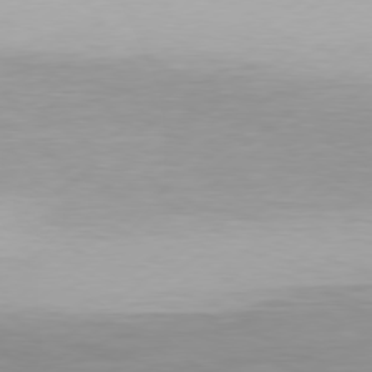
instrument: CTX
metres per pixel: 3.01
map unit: Hpe
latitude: 77.9717
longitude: -130.4412
